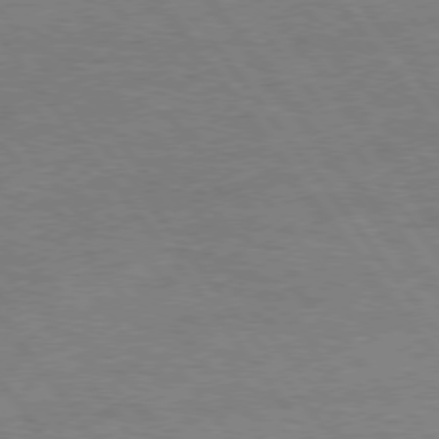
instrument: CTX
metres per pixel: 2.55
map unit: Hpe
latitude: 75.2537
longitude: -144.6868
